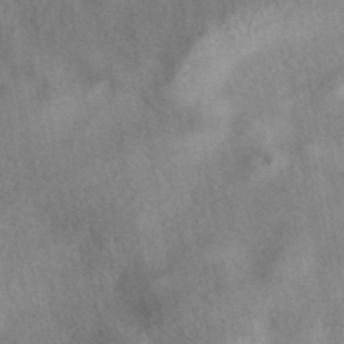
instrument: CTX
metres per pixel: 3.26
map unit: eAb
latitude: 41.0836
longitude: 104.4629
